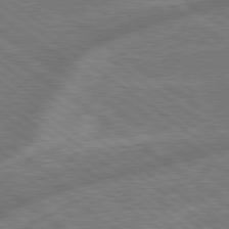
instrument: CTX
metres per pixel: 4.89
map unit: lApd
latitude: 79.1403
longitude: -171.5560
